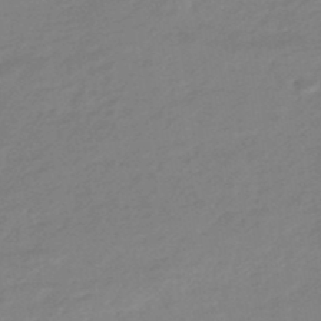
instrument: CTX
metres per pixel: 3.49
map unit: eHb
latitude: -45.5777
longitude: 89.7099
